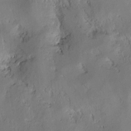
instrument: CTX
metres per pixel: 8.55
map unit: lAvf
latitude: 7.8394
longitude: 166.0094
